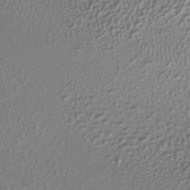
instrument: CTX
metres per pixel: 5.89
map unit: HNhu
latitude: -41.1620
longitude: 106.7275
